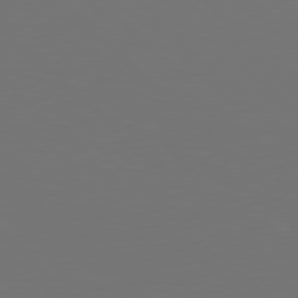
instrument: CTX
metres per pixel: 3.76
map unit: Hpe
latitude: 77.5182
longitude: -171.4048
